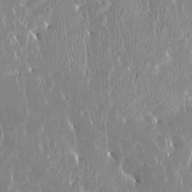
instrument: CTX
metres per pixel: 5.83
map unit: Htu
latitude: -4.3684
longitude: 174.1794
